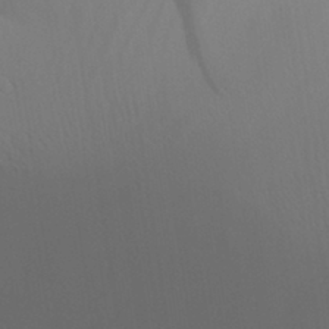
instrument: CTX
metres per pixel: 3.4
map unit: Aa
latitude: 32.0444
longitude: -140.4978
